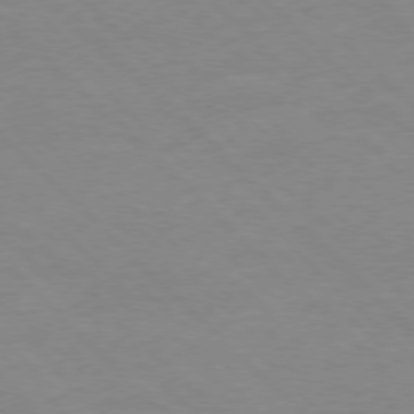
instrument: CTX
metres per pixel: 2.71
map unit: Ap
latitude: -77.7478
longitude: -87.0080
